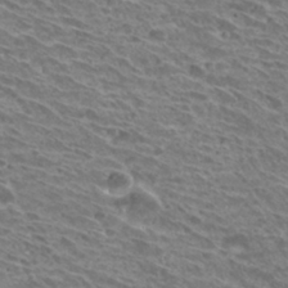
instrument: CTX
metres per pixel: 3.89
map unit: Hto
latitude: 31.2726
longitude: -42.1767
